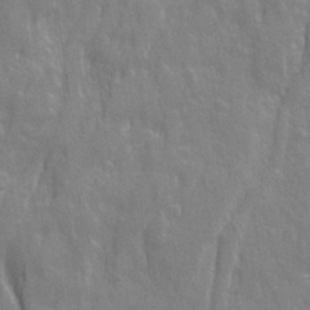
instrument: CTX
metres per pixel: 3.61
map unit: Ave
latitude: 20.7247
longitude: -133.2348
